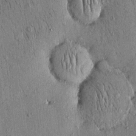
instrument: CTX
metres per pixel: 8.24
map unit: eHh
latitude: 0.3467
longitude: 15.1431
